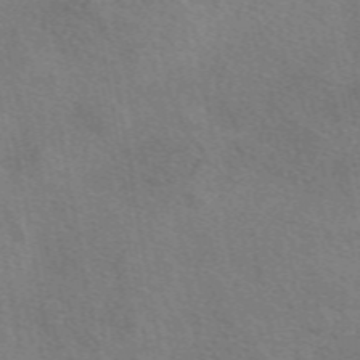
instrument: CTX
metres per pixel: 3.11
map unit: eAb
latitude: 50.3656
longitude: 110.5951
